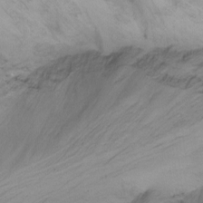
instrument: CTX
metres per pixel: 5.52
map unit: Ht
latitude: -15.0865
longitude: -43.6127
